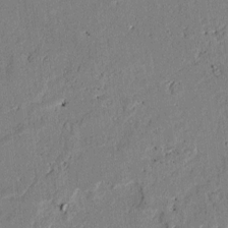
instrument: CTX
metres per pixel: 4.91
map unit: lAvf
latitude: 5.3104
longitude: 169.2942
